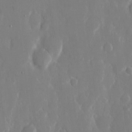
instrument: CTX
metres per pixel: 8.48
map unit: eHh
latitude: 12.6680
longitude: -71.6127
